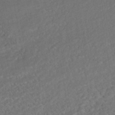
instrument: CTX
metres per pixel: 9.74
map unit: ANa
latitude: -43.1809
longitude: 108.4629
